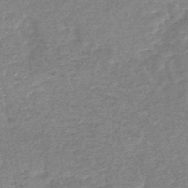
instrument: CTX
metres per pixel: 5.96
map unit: HNb
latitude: -48.4062
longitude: -39.1403
